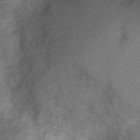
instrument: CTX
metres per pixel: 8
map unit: Nhu
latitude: 3.0269
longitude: -16.4412
